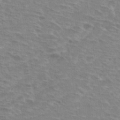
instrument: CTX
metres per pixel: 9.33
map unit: Hto
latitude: 33.1781
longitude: -44.3089
